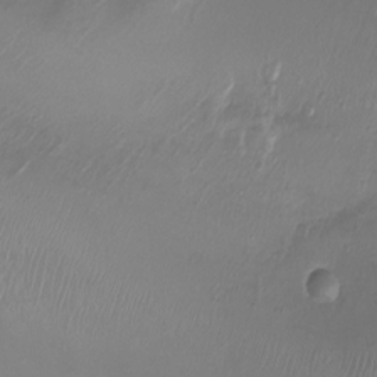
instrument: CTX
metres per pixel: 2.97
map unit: Ht
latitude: -1.9367
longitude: -18.5356
